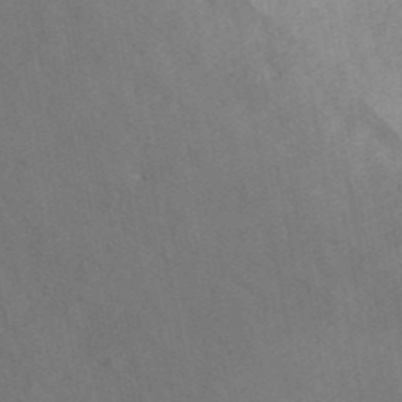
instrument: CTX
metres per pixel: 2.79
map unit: ANa
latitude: 42.4601
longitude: 30.3117
